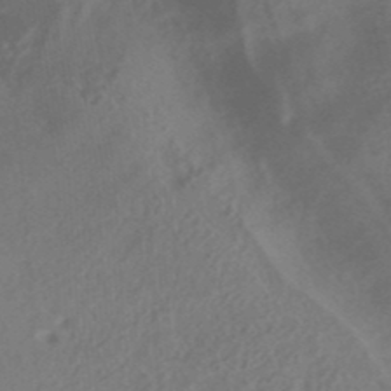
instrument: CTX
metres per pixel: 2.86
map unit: HNhu
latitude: -42.1227
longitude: 92.7274
